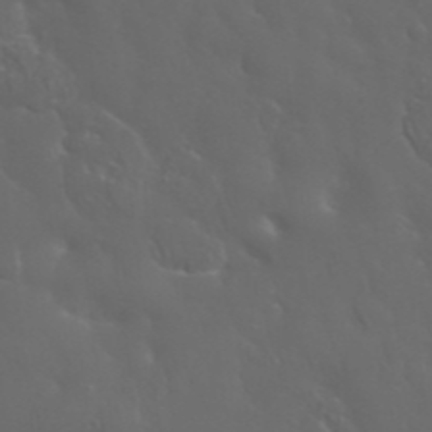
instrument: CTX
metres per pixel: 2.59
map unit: Nhu
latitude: 28.5357
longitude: -66.7435
